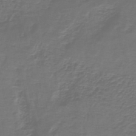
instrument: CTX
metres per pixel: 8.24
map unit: lHb
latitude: -43.2187
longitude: 57.2187
